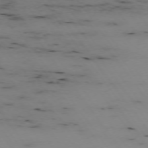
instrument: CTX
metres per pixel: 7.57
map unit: Hpe
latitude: -74.1039
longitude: 2.9730
